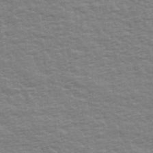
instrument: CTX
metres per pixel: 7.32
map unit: Ave
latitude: 42.5924
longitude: -113.4615
